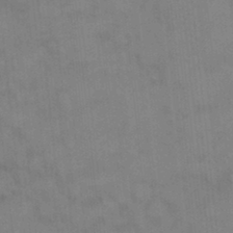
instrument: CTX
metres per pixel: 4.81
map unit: HNhu
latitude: 2.6679
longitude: 9.4076
